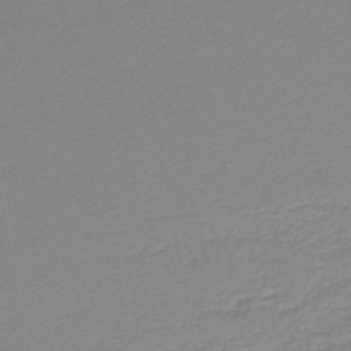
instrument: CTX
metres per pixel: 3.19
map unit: lHb
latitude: -46.4629
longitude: 74.1039
